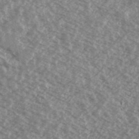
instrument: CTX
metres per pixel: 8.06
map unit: Ave
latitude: 39.1403
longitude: -110.2523
